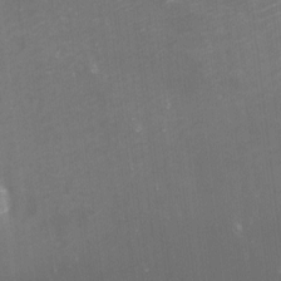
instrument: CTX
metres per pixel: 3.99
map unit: eHh
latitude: -1.8423
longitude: -79.9717
